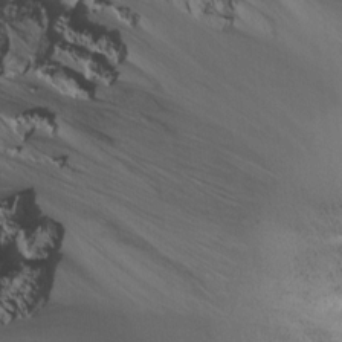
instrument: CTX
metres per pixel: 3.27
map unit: Ht
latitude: 3.0269
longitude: -29.0836
